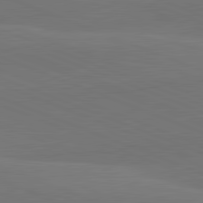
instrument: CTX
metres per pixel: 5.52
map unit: lApd
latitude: 82.1766
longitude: 137.4454
